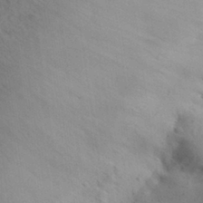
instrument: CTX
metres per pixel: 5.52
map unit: Aa
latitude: 29.7638
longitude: -144.9891
